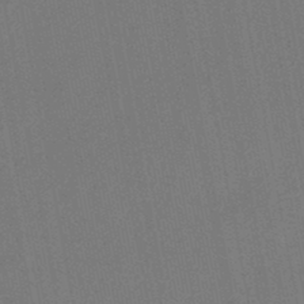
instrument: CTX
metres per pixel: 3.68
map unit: lHb
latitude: -47.6533
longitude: 71.6722
